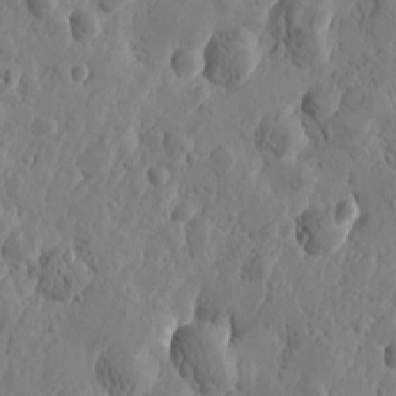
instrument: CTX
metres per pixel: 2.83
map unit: Htu
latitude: -0.8975
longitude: -177.2348
